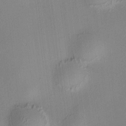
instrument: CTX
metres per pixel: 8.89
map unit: HNhu
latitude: 8.5546
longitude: 13.9745
